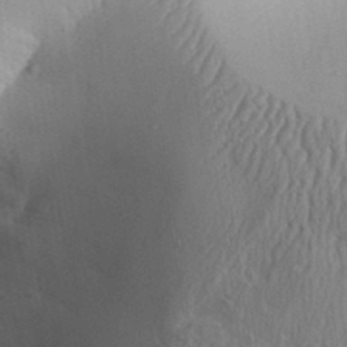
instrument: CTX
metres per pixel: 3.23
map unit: Aa
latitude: 31.8206
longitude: -142.7246
